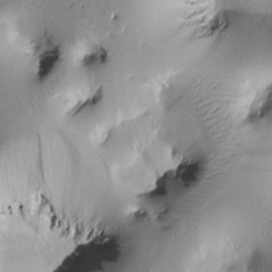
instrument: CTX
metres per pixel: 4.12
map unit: Htu
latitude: -0.5952
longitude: 170.9920
